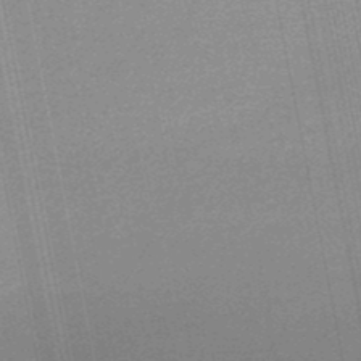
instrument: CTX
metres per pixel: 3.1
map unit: lHb
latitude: -48.3307
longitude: 68.4440
